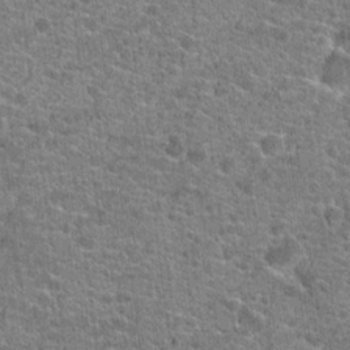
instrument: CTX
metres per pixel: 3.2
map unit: Hto
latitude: 20.3090
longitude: -43.6316
